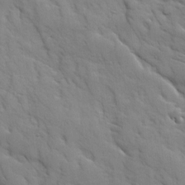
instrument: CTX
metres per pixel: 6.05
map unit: Ave
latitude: 9.3482
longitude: -102.8947
